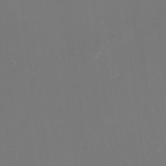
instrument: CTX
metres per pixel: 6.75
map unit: eHh
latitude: -1.4644
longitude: -78.5924
